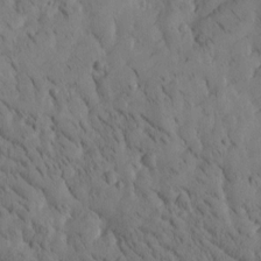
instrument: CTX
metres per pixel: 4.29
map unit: Htu
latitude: -4.4251
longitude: 173.2376
